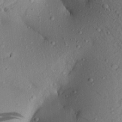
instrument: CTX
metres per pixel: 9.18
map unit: Aa
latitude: 21.4805
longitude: -147.9528
